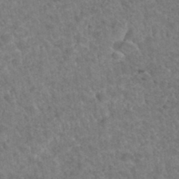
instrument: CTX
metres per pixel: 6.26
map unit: Hto
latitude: 35.7449
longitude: -50.9891
